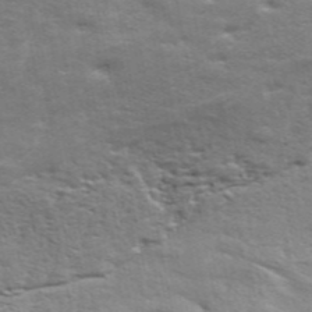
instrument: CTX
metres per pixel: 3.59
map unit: ANa
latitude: 48.5168
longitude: -76.4979
